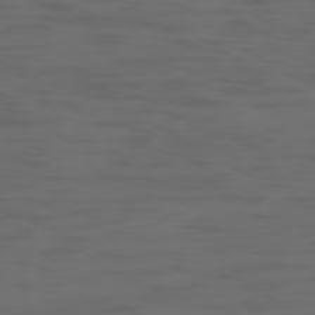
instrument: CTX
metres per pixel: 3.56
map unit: Ap
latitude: -78.4818
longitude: -79.5749
